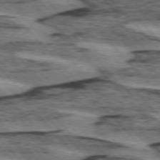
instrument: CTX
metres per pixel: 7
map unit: lApd
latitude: 75.1970
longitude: -78.7624
